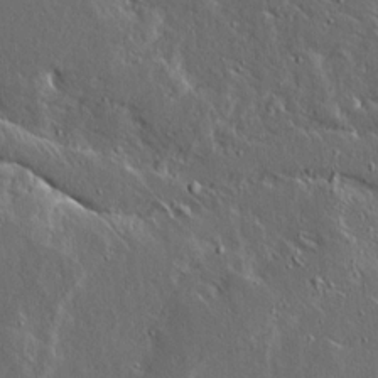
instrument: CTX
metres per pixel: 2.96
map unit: Ave
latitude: 14.6869
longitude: -138.5357
